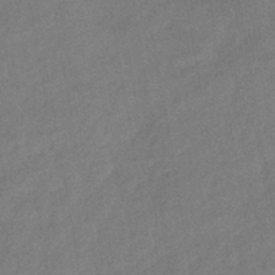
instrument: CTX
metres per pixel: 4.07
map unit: eHb
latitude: -42.4440
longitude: 82.6518
